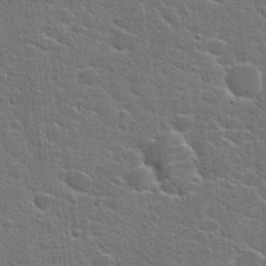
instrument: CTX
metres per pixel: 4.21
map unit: Hto
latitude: 23.0080
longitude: -44.2522
